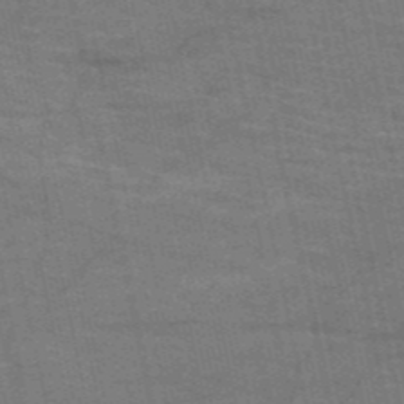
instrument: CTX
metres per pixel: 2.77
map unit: HNb
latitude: -53.4076
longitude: -46.4223
